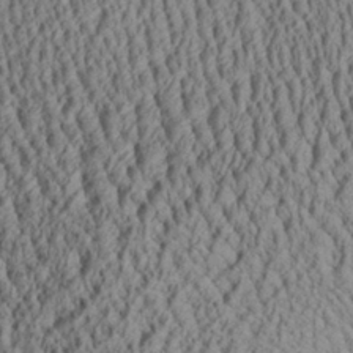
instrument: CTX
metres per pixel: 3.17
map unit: Aa
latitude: 28.5546
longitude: -136.4034
